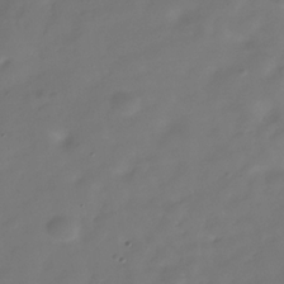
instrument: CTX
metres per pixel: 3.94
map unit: Hve
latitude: -30.6707
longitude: 92.1228
